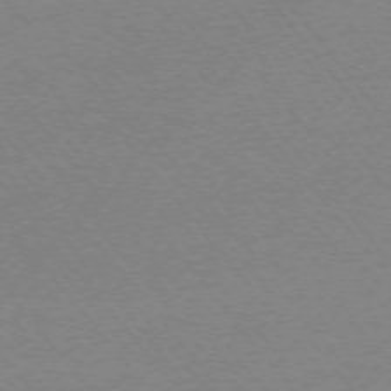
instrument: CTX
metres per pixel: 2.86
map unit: Ap
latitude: -76.0850
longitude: -60.3278
